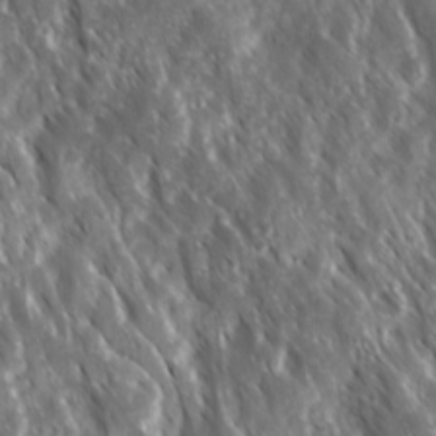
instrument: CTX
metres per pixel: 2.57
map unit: Ave
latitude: 15.3671
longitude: -132.5168
